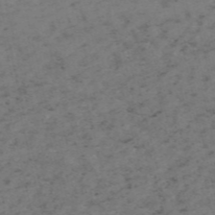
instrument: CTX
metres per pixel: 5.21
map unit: HNb
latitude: -55.3699
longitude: -48.0822
